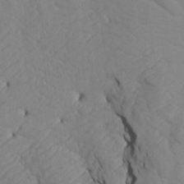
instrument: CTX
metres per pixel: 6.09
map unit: Aa
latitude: 17.2915
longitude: -143.6694
